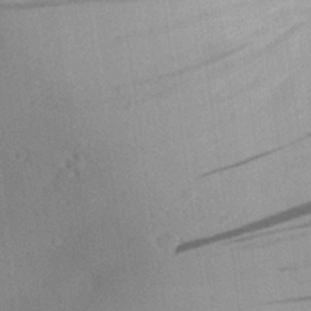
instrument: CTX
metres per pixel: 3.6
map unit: Aa
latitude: 27.2726
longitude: -143.0836
